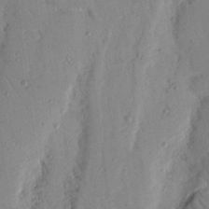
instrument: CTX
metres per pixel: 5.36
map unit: Nhu
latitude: 17.4237
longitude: -78.2334
